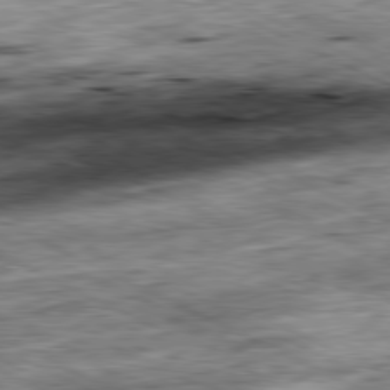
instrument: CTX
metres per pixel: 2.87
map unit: Ap
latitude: -81.1053
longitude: -88.2334
